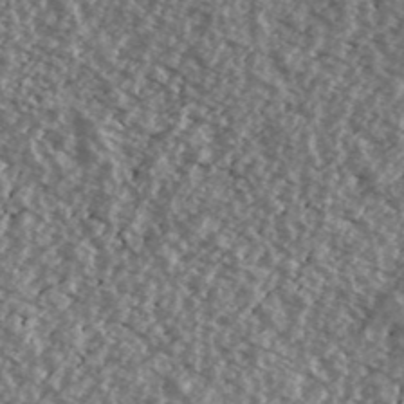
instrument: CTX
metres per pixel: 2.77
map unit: Ave
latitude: 39.4237
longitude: -111.3482
